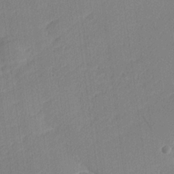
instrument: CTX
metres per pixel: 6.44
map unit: lHvf
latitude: 25.4237
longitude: 141.6533
